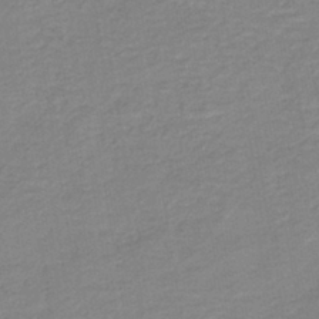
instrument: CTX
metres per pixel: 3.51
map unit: HNb
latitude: -40.2550
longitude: 50.8597
